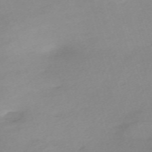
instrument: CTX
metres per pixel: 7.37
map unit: eHh
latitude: -61.2187
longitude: 52.6329
